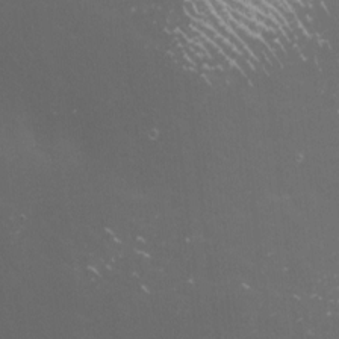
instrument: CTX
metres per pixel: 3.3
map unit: eHh
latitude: -4.5762
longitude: 19.2565
